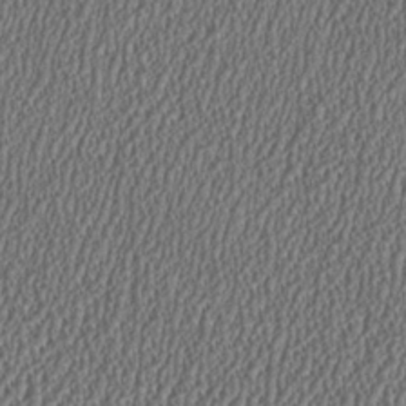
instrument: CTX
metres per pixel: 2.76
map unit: HNhu
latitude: 0.9702
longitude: 0.5196
